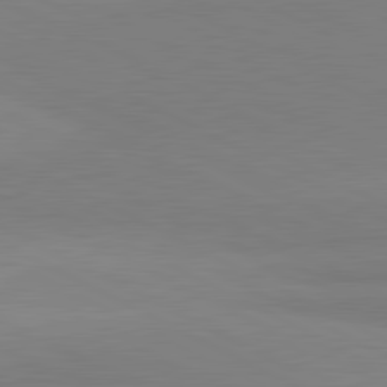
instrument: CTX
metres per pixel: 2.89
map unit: lApd
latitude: 81.4237
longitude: 158.3684
